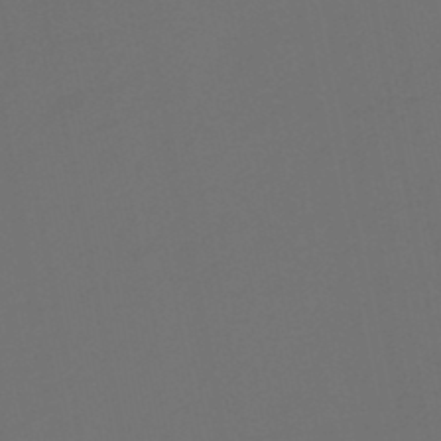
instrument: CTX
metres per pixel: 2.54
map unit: HNb
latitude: -46.9919
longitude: 56.7841
